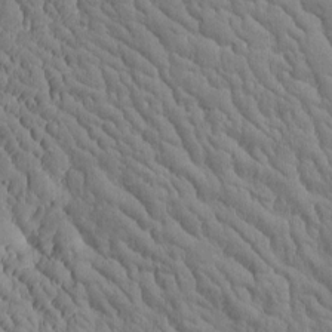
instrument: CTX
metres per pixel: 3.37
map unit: Htu
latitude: -2.8030
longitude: 174.2361
